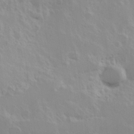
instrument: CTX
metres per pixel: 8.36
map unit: Hve
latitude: 24.2711
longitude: 145.3510
